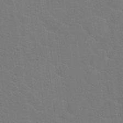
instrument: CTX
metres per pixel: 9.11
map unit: Hto
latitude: 18.4034
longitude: -36.6113
